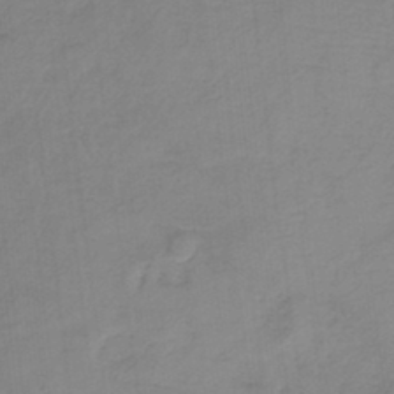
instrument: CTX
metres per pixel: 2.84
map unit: HNb
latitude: -33.8801
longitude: 57.0486
